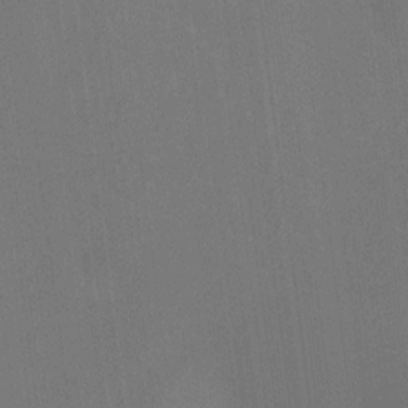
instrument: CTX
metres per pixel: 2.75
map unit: Ht
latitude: -10.3117
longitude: -38.5546
